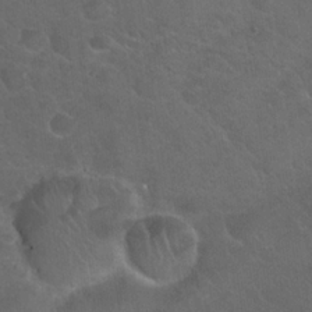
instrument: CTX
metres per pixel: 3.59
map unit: Hto
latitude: 23.6883
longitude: -50.8002
